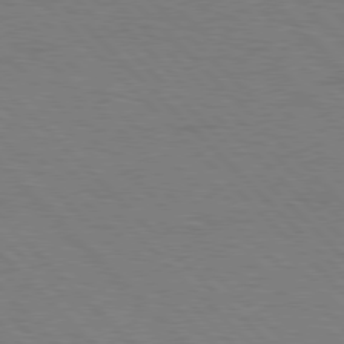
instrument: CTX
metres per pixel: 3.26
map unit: Hpe
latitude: 77.4048
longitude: -154.5357
